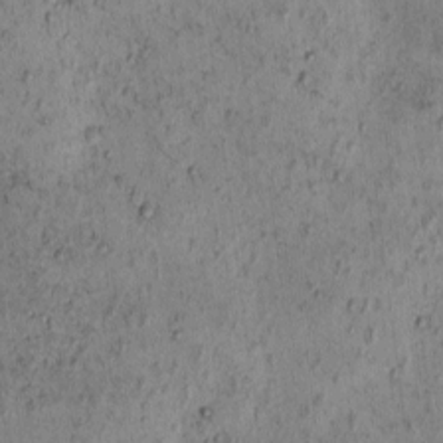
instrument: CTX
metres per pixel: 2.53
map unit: eHh
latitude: -0.8219
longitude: 19.0864
